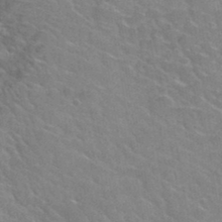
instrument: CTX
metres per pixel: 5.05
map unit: Hto
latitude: 35.5560
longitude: -45.9150
